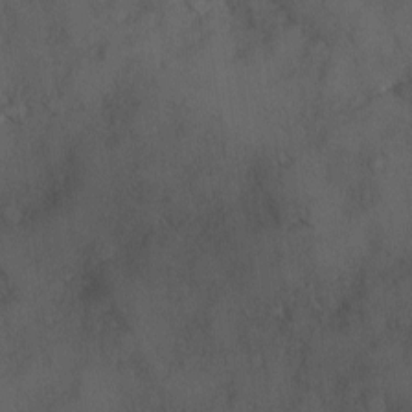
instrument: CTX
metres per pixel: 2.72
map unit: Ave
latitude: 0.4223
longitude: -111.6127
